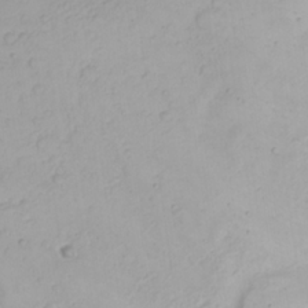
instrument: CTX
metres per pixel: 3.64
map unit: Nhu
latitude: 23.1970
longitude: -60.9702
